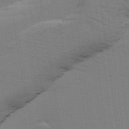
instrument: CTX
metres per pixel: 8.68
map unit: Ave
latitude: 14.4979
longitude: -102.4601
